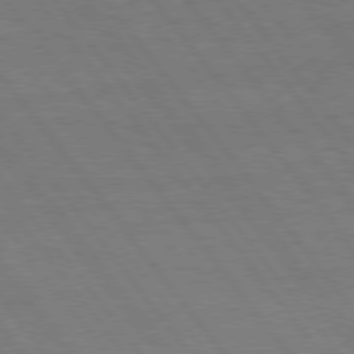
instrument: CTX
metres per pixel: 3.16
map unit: Hpe
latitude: 75.5560
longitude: -136.8758
